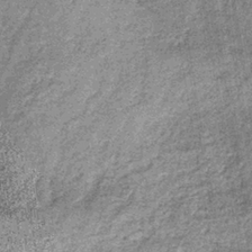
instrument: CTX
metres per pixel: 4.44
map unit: lHb
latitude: -36.0094
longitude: 64.6330
